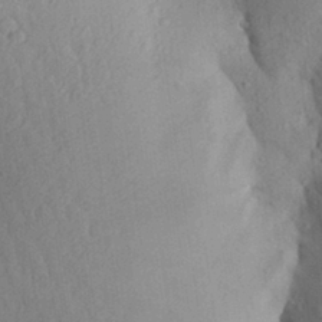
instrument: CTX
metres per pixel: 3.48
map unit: Aa
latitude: 28.7057
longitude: -148.2523
